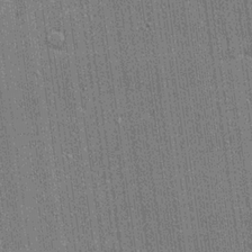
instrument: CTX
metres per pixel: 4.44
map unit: lHvf
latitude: 19.5182
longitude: 142.8408
